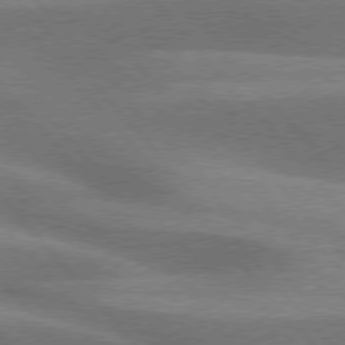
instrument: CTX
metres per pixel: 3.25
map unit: lApd
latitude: 76.2900
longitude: -62.0255
